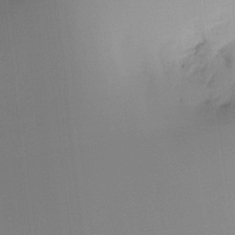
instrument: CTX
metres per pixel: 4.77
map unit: Ht
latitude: -16.2740
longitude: -48.5924
